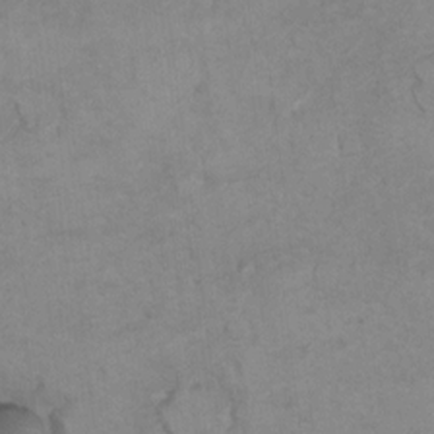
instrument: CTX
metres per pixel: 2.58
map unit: Hto
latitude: 7.2159
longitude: -35.1214
